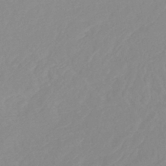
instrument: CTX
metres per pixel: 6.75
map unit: lHb
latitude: -41.5210
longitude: 77.8044
